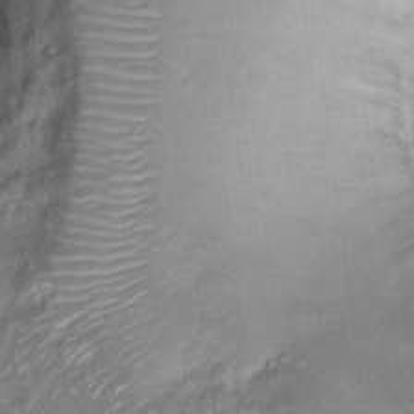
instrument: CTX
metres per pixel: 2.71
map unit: Ht
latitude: 14.8947
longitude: -41.2159
